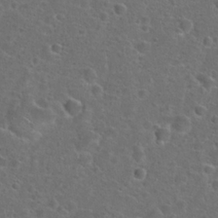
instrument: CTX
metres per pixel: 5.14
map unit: Hto
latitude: 23.9906
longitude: -46.7813
